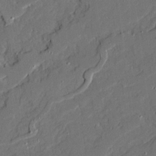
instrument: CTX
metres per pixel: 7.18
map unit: Ave
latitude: 20.0633
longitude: -128.2144
